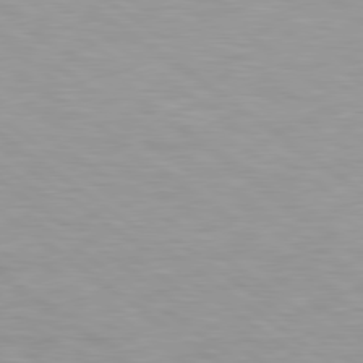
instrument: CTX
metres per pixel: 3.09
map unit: Hpe
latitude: 79.0459
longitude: -134.1955
